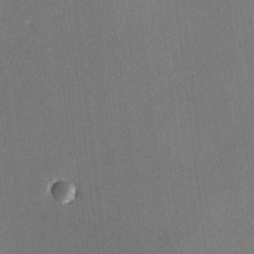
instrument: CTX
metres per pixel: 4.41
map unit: lHvf
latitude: -12.6519
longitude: -100.8002
